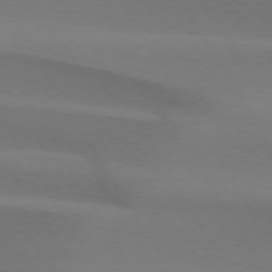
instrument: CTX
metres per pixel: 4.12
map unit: lApd
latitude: 74.5168
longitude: -65.9339
